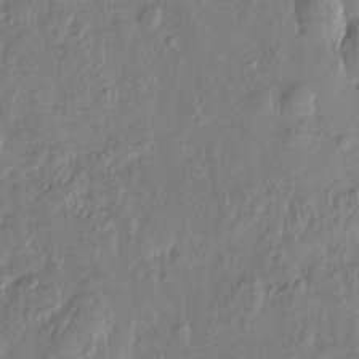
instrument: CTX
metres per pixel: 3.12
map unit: Htu
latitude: -0.3873
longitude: -176.7624
